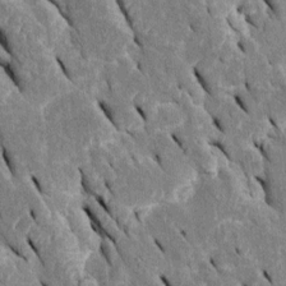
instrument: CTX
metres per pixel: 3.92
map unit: Htu
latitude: -0.2551
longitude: 149.1243
